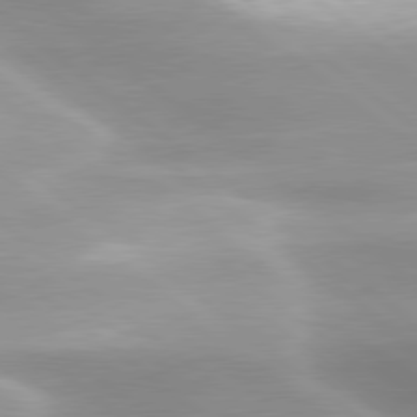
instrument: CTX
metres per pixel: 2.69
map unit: lApd
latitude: 79.8584
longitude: -117.8017
